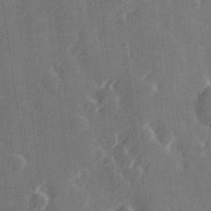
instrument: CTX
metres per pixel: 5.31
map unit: Hve
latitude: 27.1970
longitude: 145.9367
